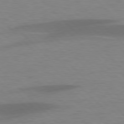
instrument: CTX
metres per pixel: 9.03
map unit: lApd
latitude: 77.7827
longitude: -59.9528
